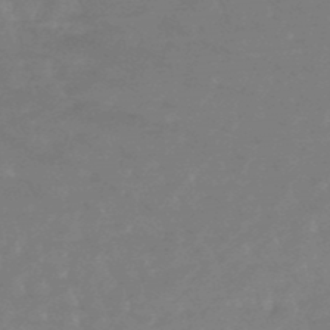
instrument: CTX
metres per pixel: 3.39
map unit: lHb
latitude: -48.8408
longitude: 79.6155
